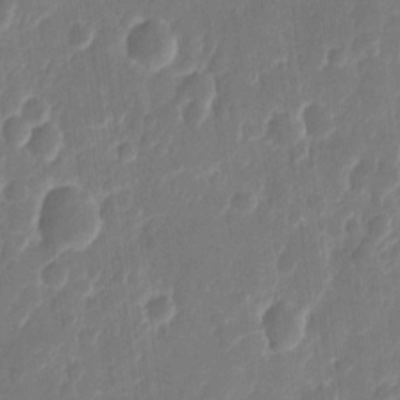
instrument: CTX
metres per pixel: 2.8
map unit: eHh
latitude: 10.5168
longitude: -70.7624
